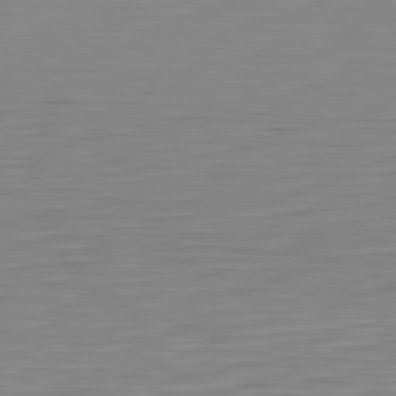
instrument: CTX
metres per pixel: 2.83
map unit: Hpe
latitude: -82.1606
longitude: 16.5007
